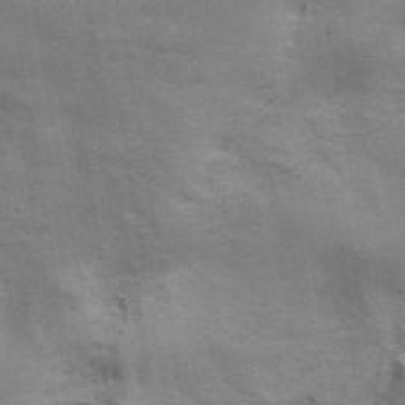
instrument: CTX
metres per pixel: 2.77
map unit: ANa
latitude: 41.4237
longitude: 14.3495
